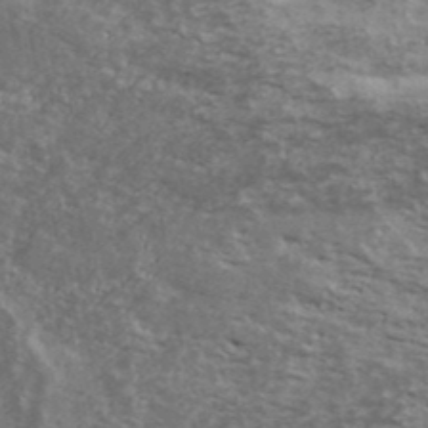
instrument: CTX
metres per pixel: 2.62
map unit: Ave
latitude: 40.2522
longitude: -110.3845
